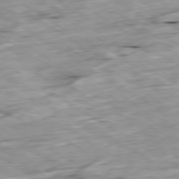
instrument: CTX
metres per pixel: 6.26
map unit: Ap
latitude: -79.8800
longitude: -89.2159
